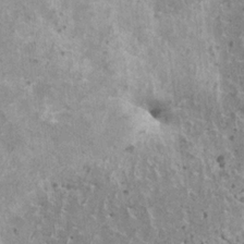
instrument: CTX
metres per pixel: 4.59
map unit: HNhu
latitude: 2.2522
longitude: 5.5210
